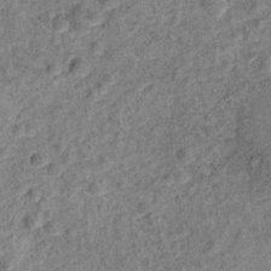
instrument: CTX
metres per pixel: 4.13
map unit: Ht
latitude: 10.8947
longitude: -38.7624
